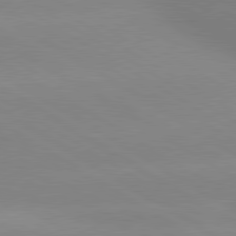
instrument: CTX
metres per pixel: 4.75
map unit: lApd
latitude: 80.1578
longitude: -146.2334
